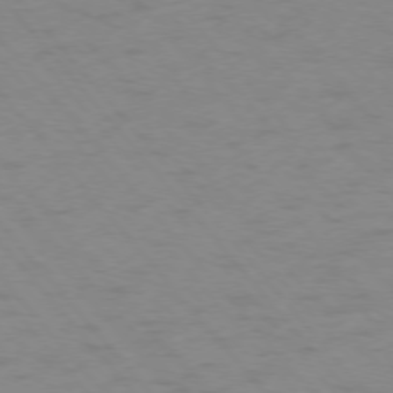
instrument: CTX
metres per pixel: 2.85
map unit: Ap
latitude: -76.7085
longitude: -64.2145
